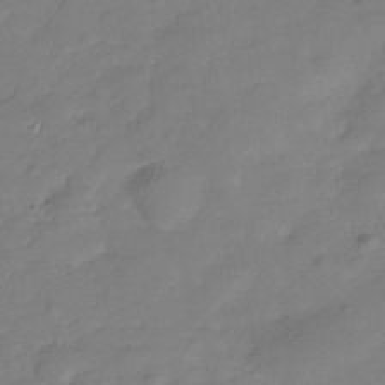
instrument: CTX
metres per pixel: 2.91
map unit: Hve
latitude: -32.1417
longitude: 93.5777
